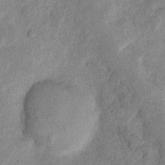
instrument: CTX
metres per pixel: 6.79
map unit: Nhu
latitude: 8.5546
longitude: -22.6490
